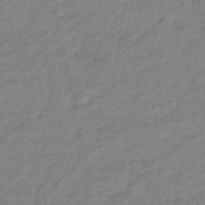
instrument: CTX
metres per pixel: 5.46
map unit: lHb
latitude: -41.4832
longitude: 76.3495
